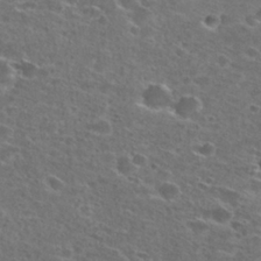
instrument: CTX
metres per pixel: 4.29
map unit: Hto
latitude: 27.1403
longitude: -46.2334
